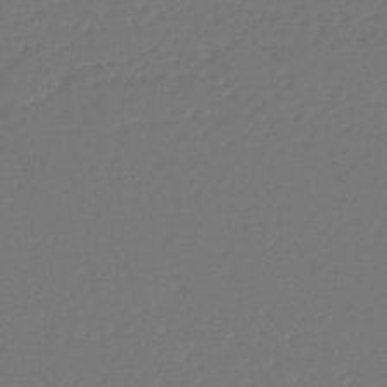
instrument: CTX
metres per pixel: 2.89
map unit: lHb
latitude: -45.5777
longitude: 61.5777
